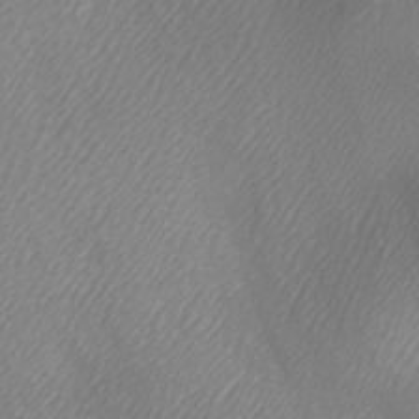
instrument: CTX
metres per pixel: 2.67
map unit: lAa
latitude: -6.3495
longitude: -122.1389
